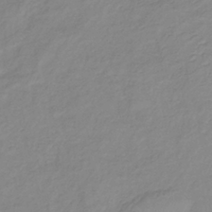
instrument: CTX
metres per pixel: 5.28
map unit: lHb
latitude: -36.3306
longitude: 73.3509
